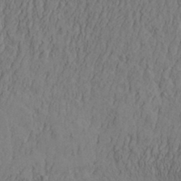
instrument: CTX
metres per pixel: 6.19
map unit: Aa
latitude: 30.9325
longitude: -142.5735
